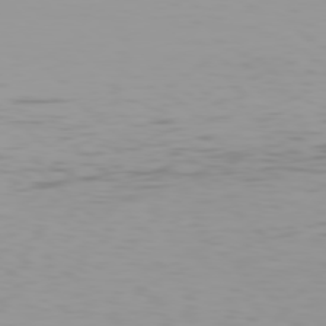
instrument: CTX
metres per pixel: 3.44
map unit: Hpe
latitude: 78.1200
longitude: -144.8191
